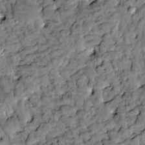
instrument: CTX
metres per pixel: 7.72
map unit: Htu
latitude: -2.7652
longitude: 173.7477
